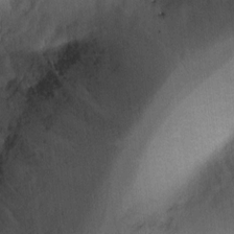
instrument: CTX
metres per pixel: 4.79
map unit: Ht
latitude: 4.2711
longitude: -29.4237
